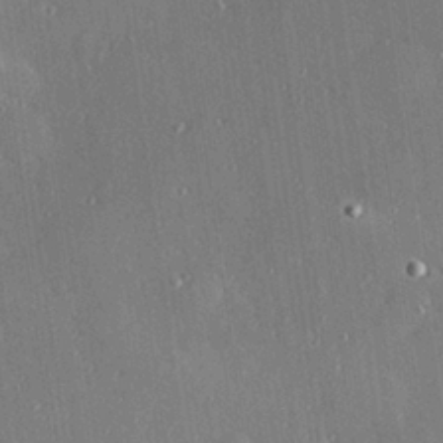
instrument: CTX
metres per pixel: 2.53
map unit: Hve
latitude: 27.0270
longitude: -90.2711
